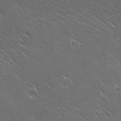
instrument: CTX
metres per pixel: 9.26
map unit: Ave
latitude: 19.6882
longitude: -137.9150
